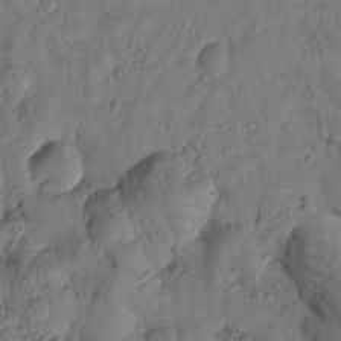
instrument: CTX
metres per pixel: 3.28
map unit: Htu
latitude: 0.1766
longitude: -176.0444
